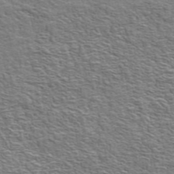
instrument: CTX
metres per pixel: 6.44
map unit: ANa
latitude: 47.7072
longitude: -76.3656
